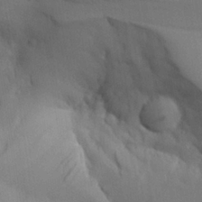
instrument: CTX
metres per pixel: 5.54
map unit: Aa
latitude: 26.3467
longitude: -132.3278
